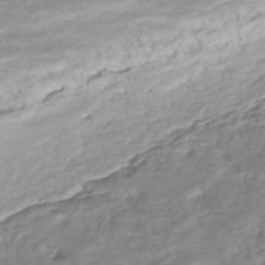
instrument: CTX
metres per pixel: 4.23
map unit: Nhe
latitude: -48.3496
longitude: -172.6112
